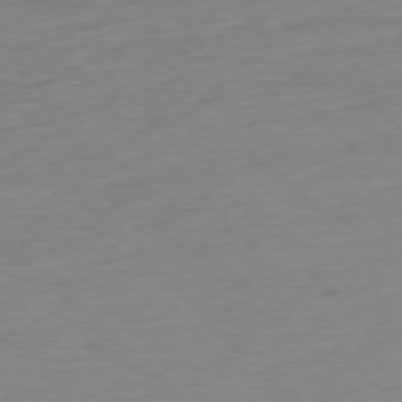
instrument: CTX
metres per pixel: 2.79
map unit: Ap
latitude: -77.5399
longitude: -83.1025
